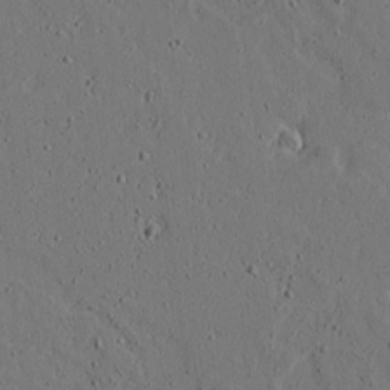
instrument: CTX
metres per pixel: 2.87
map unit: lAvf
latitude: 16.7813
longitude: -126.8947
